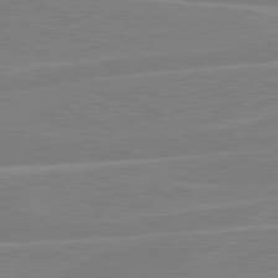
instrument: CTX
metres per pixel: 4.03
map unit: lApd
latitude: 80.8191
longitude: 121.3320
